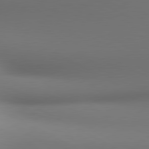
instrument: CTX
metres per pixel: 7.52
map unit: lApd
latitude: 80.7246
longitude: 136.1416
